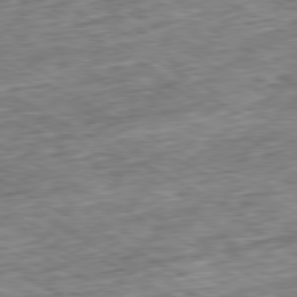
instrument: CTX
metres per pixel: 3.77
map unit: Ap
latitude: -80.5952
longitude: -87.8205
